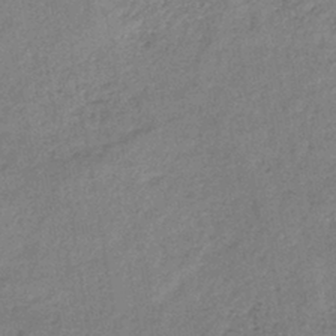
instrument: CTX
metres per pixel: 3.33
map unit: eHb
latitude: -40.4062
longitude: 79.6721
